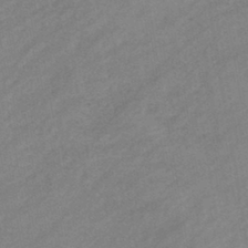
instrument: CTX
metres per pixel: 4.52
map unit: eHb
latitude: -41.0864
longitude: 83.8611
